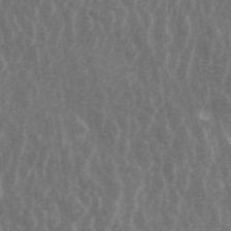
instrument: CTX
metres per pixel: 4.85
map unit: ANa
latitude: 43.1970
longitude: 16.2362
